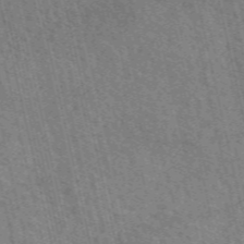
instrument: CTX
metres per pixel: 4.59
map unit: eAb
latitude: 51.1781
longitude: 113.5966
